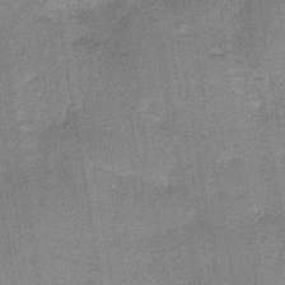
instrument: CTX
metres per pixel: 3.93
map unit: lHb
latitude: -39.3510
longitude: 74.4818
